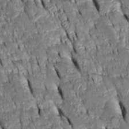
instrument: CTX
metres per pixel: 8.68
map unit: Htu
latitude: -0.5007
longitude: 148.9542
